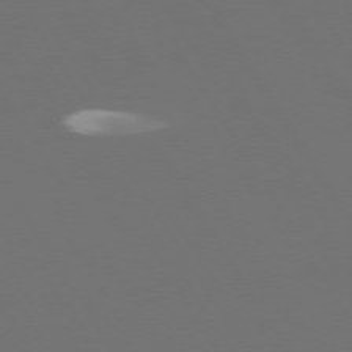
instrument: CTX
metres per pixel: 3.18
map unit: Hpe
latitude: 73.2726
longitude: -128.2711
